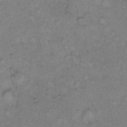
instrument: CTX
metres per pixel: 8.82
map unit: Hto
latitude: 11.0459
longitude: -60.7246
